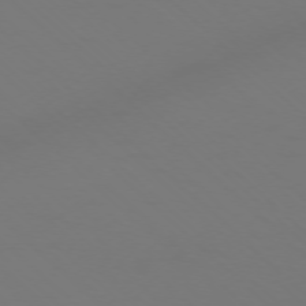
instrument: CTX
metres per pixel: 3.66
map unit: Ap
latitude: -76.4062
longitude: -79.1214
